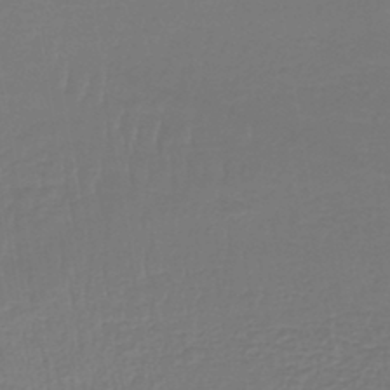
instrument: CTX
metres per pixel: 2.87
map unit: lHb
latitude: -43.1053
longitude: 59.7099
